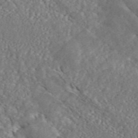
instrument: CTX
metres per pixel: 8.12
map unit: ANa
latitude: 45.2726
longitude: 27.4454
